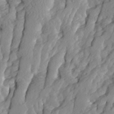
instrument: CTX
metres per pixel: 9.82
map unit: Ave
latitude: 14.1011
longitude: -135.2159
